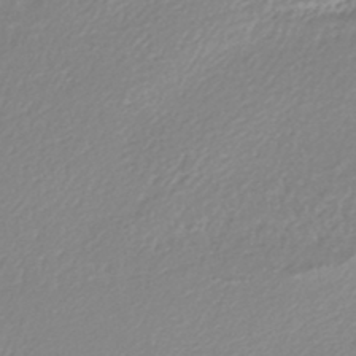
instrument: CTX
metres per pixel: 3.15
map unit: lHb
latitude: -44.2551
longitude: 76.1228
